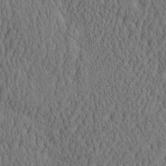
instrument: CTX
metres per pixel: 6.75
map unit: eHh
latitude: -2.5195
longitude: 15.4077
